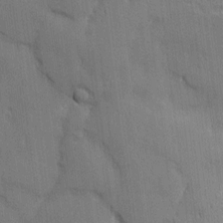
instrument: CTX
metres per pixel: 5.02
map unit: Nhu
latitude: 2.9513
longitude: -75.3482
